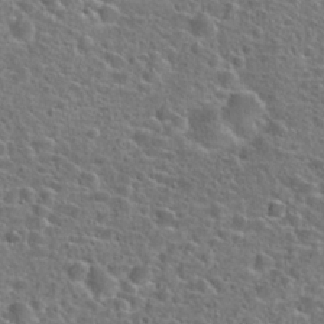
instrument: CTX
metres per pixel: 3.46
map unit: Hto
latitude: 24.2711
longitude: -48.0822
